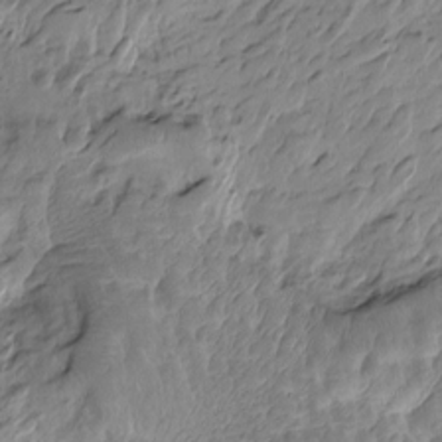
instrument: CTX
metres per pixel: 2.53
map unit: Htu
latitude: -4.4629
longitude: -178.4601
